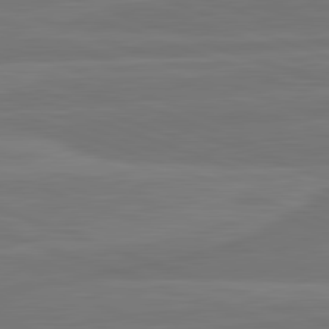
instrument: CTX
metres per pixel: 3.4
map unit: lApd
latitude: 82.1955
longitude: -175.9150
